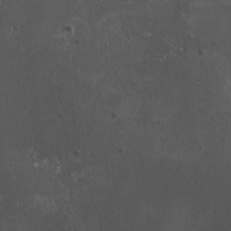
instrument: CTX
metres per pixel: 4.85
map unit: HNhu
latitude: 4.2145
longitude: 4.8975
